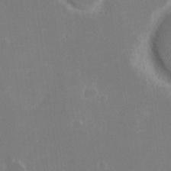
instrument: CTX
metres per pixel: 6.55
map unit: eHh
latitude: 14.9703
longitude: -71.7072
